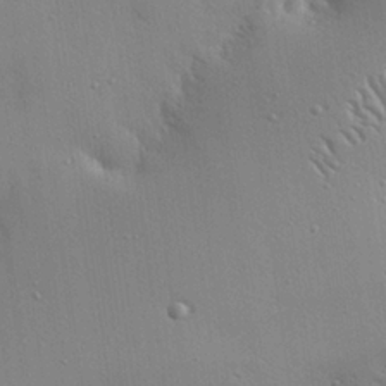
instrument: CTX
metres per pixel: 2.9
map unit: eHh
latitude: 24.3656
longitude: -89.2537
